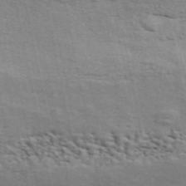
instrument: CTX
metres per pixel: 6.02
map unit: ANa
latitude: 49.9717
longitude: -82.2333
